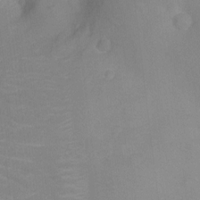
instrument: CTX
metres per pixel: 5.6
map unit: Ht
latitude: -10.1417
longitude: -23.7450
